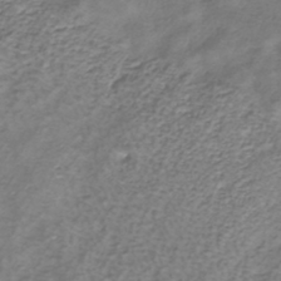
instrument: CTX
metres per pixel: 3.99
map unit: HNhu
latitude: -41.2943
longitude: 100.3684
